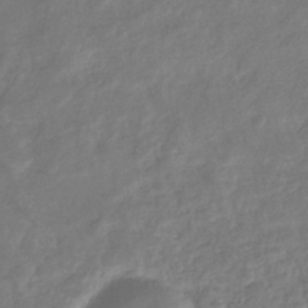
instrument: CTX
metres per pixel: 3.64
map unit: eHb
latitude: -34.6707
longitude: 75.8234
